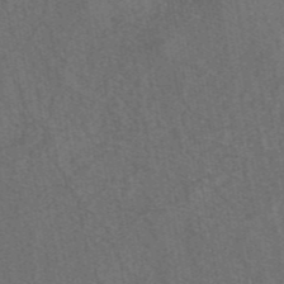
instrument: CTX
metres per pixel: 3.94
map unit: ANa
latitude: 45.2915
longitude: 30.3117
